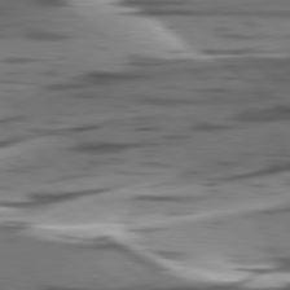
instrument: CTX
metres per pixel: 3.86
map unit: lApd
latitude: 78.4979
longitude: -50.4601
